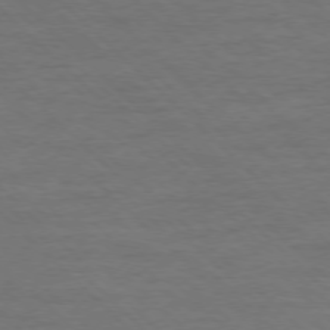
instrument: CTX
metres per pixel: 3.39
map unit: Ap
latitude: -77.4832
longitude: -94.3656
